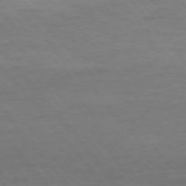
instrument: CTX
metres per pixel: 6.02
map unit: Ap
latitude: -76.1606
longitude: -88.8569
